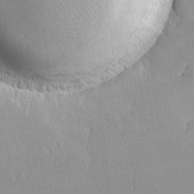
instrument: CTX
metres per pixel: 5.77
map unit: lHvf
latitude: -12.2740
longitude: -101.5749
